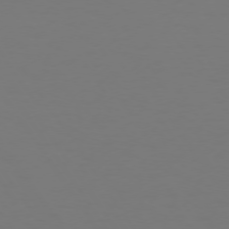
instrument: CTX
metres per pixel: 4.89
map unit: Hpe
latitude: 73.3104
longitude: -123.2726
